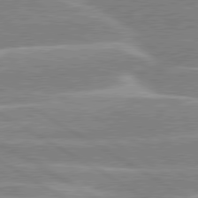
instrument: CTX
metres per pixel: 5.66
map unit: lApd
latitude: 80.1389
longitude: -131.1404
